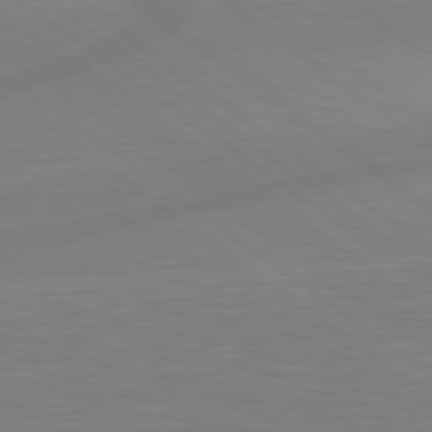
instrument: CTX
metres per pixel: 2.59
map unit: lApd
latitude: 79.4049
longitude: -148.3467
